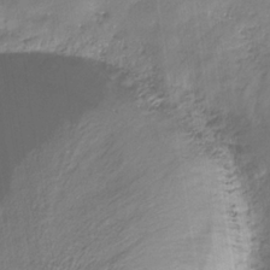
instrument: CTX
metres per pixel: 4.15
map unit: eHb
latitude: -31.5210
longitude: 67.5210
